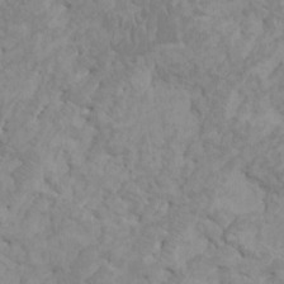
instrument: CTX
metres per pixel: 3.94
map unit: HNhu
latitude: -0.1795
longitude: 4.9163
